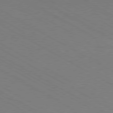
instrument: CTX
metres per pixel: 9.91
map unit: Hpe
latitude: -80.6708
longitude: 16.9542
